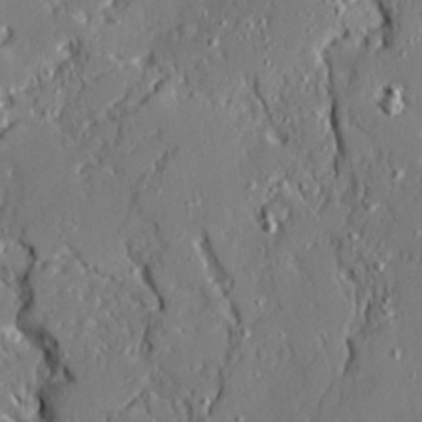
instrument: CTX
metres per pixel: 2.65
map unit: Ave
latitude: 21.1214
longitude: -128.1011
